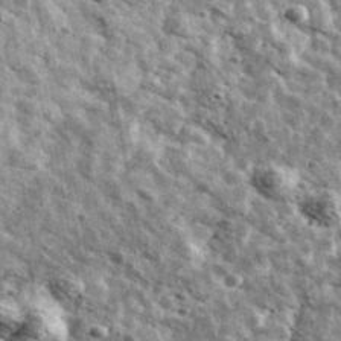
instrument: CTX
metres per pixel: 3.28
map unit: Ave
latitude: 41.2915
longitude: -107.8583
